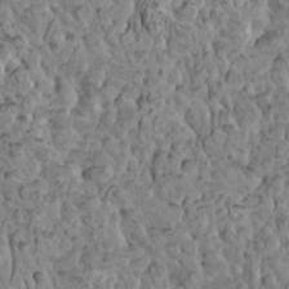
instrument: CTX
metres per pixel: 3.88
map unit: HNhu
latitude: 6.0255
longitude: -1.0080
